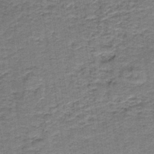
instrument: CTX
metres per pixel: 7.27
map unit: HNb
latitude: -38.9731
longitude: 50.4440
